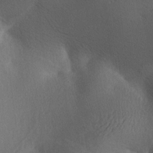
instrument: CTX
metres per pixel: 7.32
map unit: lAa
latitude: -7.5588
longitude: -124.8947
